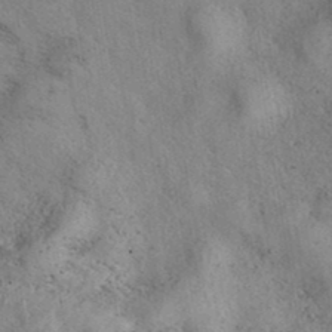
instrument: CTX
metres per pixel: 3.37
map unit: eAb
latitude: 38.3845
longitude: 112.7652
